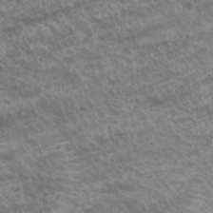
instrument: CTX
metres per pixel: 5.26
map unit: Hto
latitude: 25.4615
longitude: -38.8002
